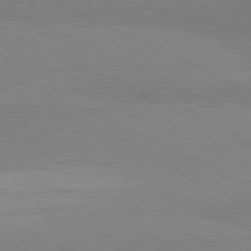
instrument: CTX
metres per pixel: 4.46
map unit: lApd
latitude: 81.8205
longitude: 179.6155
